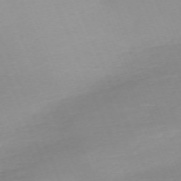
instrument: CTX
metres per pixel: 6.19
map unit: Nhu
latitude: -67.9178
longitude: 38.4629
